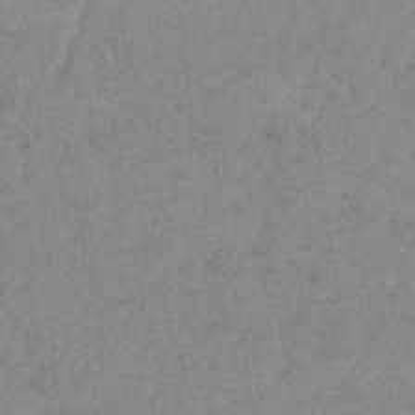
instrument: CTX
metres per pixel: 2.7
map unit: lHb
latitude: -40.3873
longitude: 68.7652
